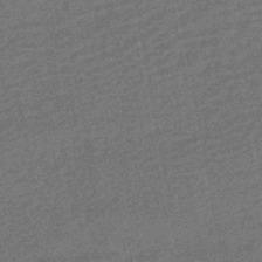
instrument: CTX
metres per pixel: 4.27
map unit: HNhu
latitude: -43.9178
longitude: 99.3132
